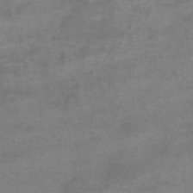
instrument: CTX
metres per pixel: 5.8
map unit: eHb
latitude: -44.8597
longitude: 85.1809
